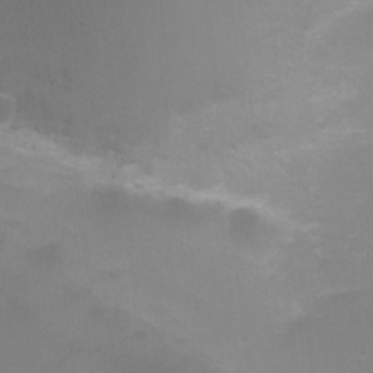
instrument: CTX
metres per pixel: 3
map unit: Ht
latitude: -6.1794
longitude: -28.4790
